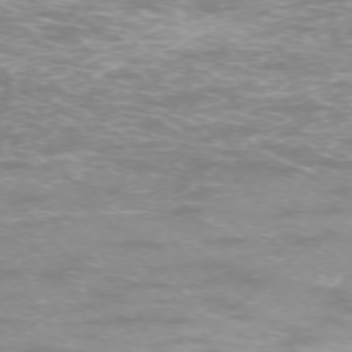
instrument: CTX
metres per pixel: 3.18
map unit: Ap
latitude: -74.3873
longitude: -74.2523
